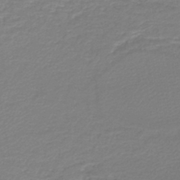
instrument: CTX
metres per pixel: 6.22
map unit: lHb
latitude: -44.8219
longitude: 60.5574
